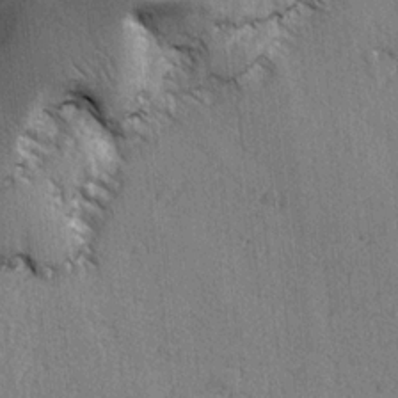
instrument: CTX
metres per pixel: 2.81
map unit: lAvf
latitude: -5.9745
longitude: -114.4978
